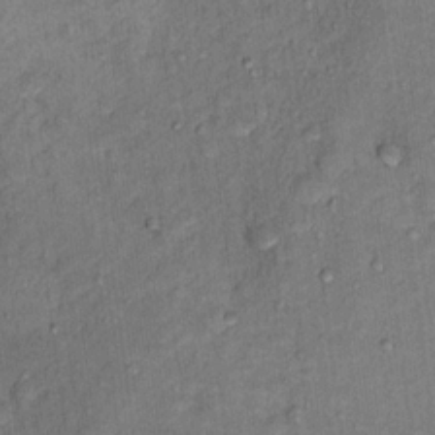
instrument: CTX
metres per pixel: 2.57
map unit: Hto
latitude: 15.3671
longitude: -31.4994
